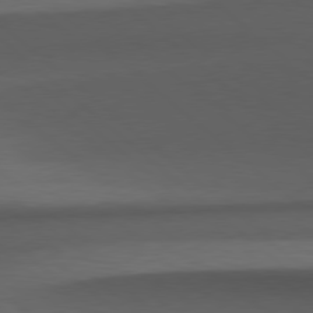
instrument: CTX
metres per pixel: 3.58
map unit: Hpe
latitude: 78.5735
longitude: -161.6127
